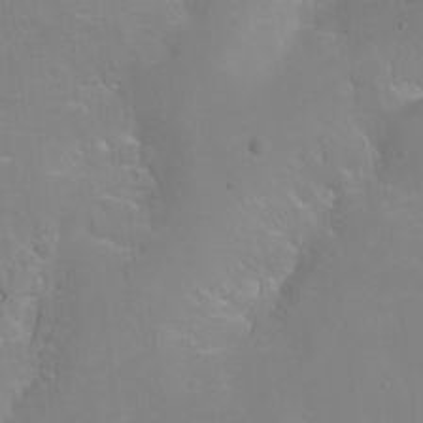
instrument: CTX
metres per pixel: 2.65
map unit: Nhu
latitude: -7.8611
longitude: -43.8583
